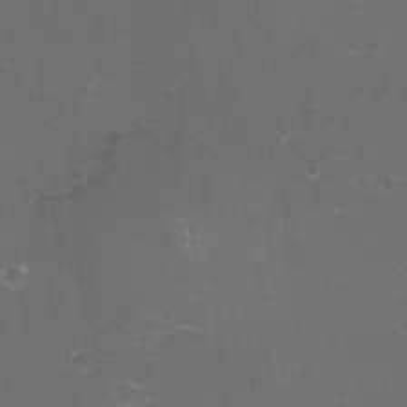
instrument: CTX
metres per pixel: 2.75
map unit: eHh
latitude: -11.8989
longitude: -60.5923
